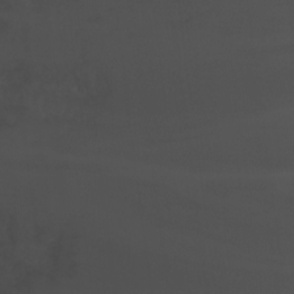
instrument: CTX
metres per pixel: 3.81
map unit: Nhu
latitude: -4.7274
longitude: -86.9514
